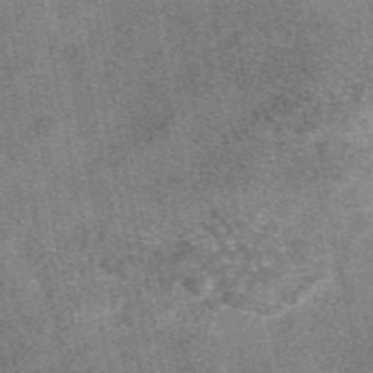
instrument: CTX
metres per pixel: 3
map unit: eAb
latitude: 47.5749
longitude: 106.6141
